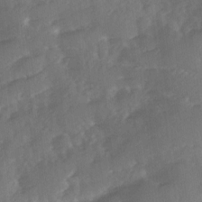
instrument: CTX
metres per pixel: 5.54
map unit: Ave
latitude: 11.6127
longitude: -102.6490
